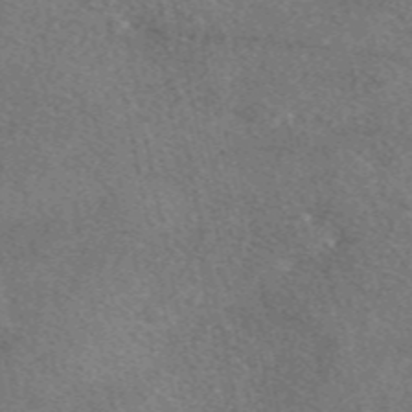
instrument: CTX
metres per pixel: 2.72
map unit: eAb
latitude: 48.3467
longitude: 116.8785
